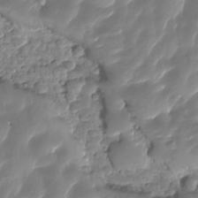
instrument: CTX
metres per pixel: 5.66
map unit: HNhu
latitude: -25.2565
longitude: 50.7085
